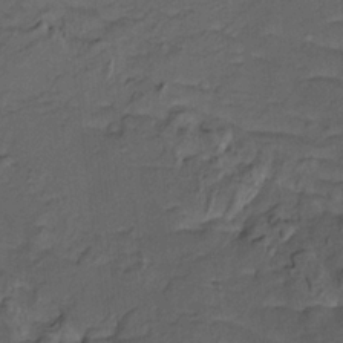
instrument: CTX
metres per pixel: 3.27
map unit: HNhu
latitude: 10.4223
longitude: 23.9178
